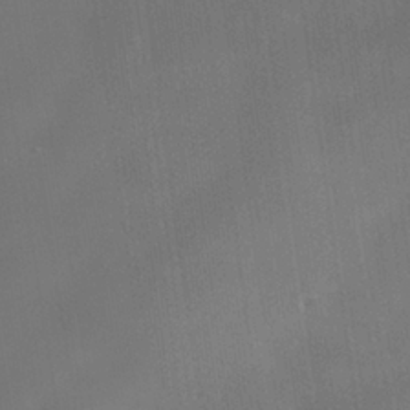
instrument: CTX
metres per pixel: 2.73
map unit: Nhe
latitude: -38.5007
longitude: -119.4804
